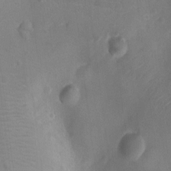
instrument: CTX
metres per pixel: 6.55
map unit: Ht
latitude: -10.4440
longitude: -22.5735
